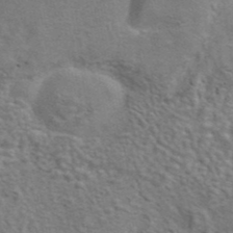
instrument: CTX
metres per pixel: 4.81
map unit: eAb
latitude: 41.5938
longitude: 105.5777
